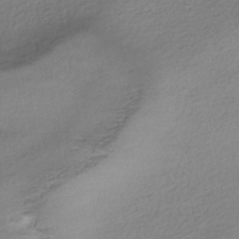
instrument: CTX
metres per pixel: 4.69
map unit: HNhu
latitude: -41.0864
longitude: 95.7666
